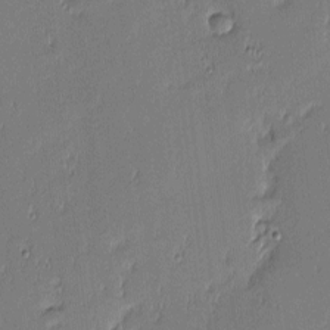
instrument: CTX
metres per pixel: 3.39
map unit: eHh
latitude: -3.1809
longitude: -82.6679
